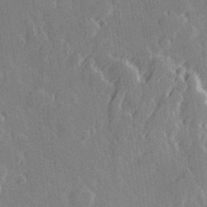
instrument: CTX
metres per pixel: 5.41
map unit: Hve
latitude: 27.4427
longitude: 145.7289
